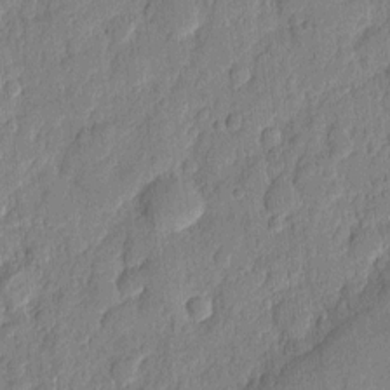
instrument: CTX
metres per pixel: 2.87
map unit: eHh
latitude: 6.8191
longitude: -73.2915
